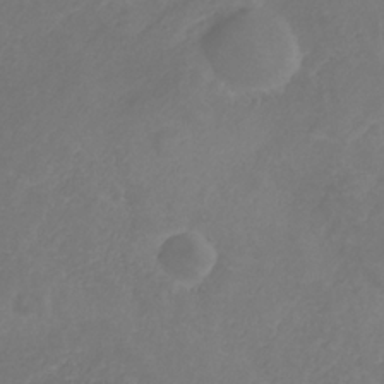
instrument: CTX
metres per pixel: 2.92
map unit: HNb
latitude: -31.3887
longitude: 63.8044
